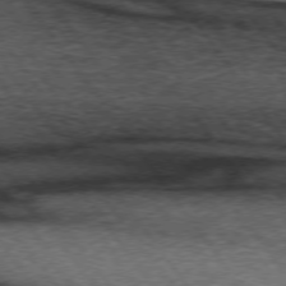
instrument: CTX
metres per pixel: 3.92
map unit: lApd
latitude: 73.6127
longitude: -76.2522
